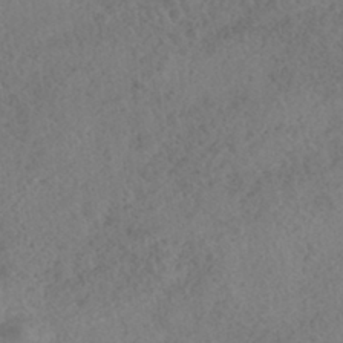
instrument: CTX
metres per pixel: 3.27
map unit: HNhu
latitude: -39.8611
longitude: 104.7274
